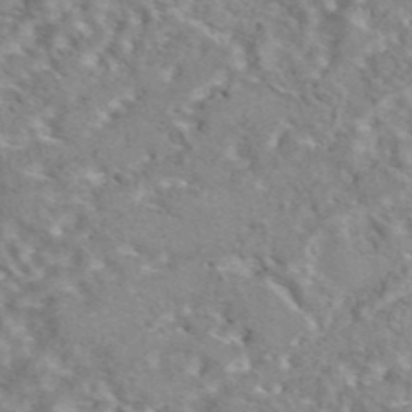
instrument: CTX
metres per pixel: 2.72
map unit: eAb
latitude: 42.9514
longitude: 108.2739
